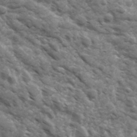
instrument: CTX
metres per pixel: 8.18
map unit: Ave
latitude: 17.3293
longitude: -131.7639
